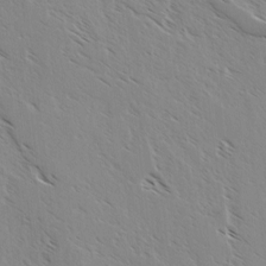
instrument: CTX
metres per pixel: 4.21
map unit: lAvf
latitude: 4.2333
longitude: -105.1215
